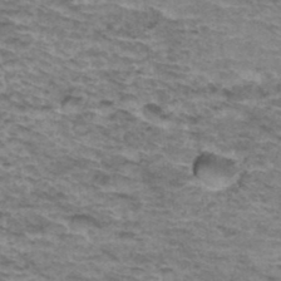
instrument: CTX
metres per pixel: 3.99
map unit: Hto
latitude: 36.3279
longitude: -43.1403
